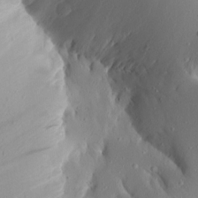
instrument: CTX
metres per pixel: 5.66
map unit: Aa
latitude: 15.8584
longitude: -145.9528
